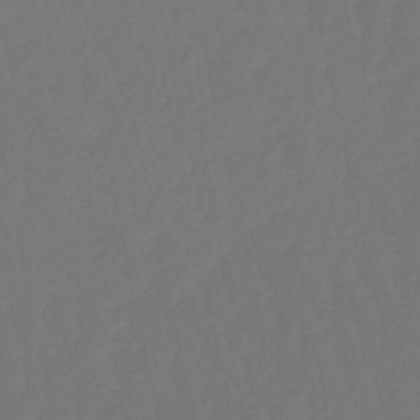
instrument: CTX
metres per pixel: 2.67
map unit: eHb
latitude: -50.9542
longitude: 77.7289
